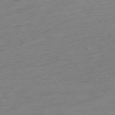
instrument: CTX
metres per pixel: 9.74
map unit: Ap
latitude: -73.5210
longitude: -68.6113
